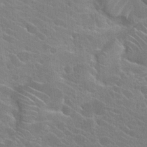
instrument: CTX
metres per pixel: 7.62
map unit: Hto
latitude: 24.8191
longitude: -40.6112
